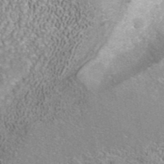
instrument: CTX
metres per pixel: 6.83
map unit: ANa
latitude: 42.6868
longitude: 26.8030
